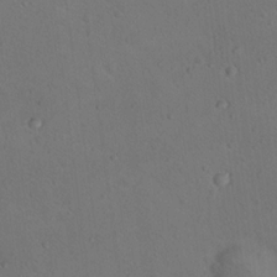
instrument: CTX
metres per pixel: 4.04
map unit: Nhu
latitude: 14.4790
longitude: -36.5924
